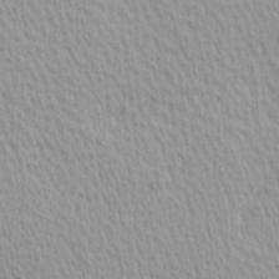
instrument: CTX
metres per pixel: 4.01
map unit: Hve
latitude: 1.5182
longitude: -124.6112
